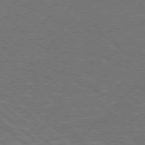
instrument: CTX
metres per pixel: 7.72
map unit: Hpe
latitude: 77.2159
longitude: -150.8002
